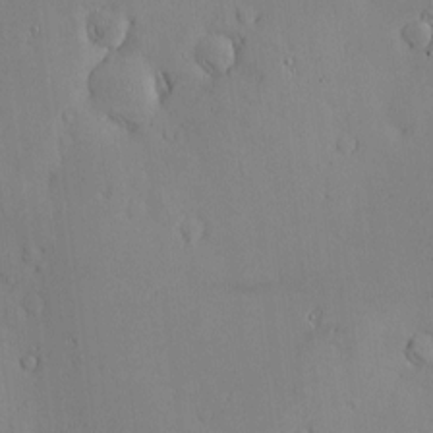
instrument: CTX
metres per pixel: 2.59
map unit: Nve
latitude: -8.6896
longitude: 173.7855
